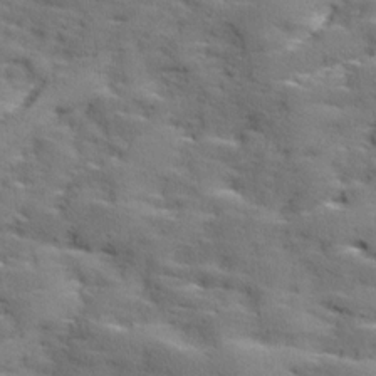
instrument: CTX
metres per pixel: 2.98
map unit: Ave
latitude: 18.2900
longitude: -136.1200
